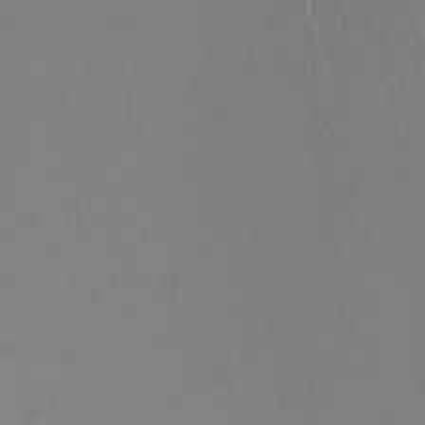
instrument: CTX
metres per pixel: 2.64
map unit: HNhu
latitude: 5.2915
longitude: 9.0297
